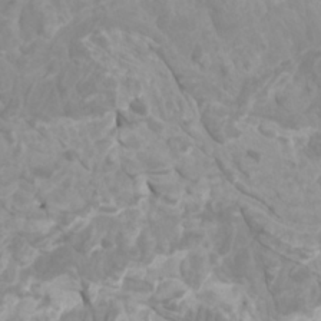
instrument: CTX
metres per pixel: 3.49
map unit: Htu
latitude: -10.0661
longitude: -74.7246
